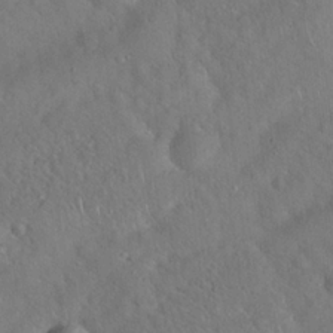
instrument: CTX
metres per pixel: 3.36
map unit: Hto
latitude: 19.7827
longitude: -53.7261
